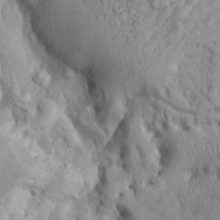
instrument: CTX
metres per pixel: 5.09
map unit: Htu
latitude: -6.3117
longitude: 154.1228
